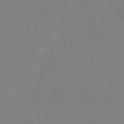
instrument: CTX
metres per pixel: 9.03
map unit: Ht
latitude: -7.8044
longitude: -37.3104
